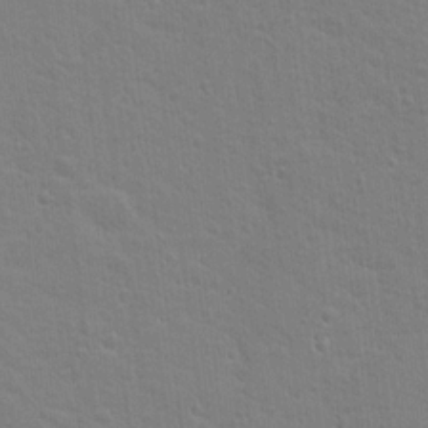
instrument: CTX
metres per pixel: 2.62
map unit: Nhu
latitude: 17.8961
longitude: -31.1781
